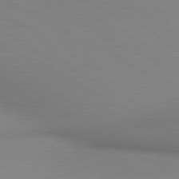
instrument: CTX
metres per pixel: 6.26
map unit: lApd
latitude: 80.4223
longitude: 134.8408
